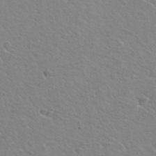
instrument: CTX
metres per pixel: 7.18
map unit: Hto
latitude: 35.2159
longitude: -50.4412
